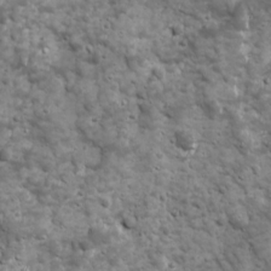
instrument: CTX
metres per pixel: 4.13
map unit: Ave
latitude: 16.8002
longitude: -133.5938
